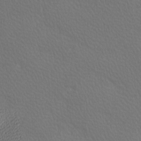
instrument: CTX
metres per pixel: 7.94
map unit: lAa
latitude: -10.1984
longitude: -125.8016
